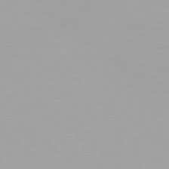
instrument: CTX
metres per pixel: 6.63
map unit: Hpe
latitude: 78.5168
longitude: -142.8758
